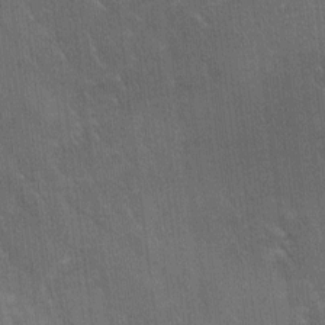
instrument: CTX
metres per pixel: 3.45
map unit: Ave
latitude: 11.9150
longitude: -106.3089
